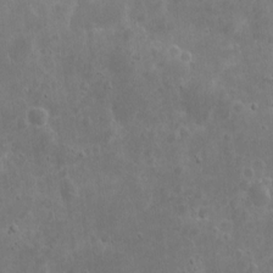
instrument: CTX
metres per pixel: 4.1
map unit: eHh
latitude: 8.8380
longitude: -72.9136
